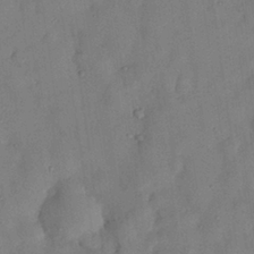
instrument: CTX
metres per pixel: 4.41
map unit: Nhu
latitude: 25.9528
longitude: -73.4616
